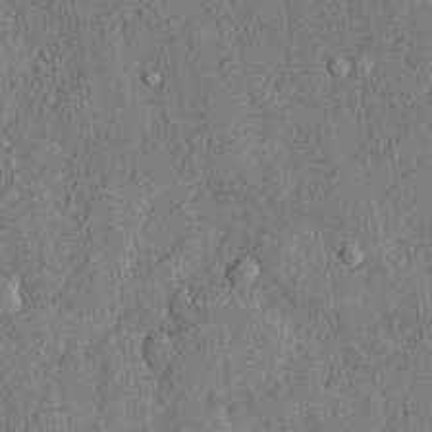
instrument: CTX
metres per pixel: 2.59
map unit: lHvf
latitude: 21.7639
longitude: 143.7666
